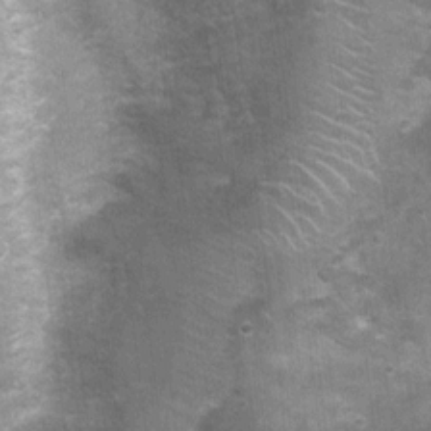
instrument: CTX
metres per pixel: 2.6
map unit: Nhu
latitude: 1.2725
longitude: -17.4993
